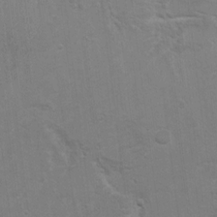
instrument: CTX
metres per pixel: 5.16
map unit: Hto
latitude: 9.1592
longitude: -35.8205
